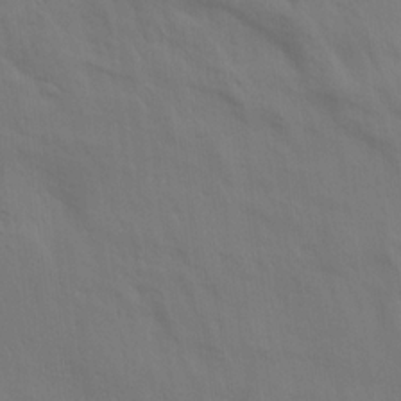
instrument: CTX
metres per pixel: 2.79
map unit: Aa
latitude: 14.6869
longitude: -147.3671
